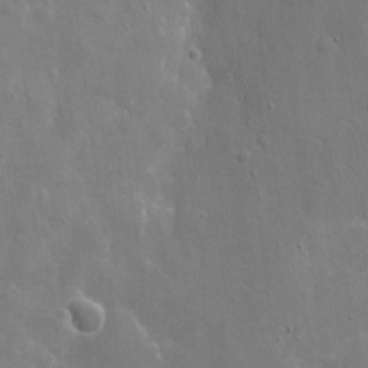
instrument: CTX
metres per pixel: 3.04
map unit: eHh
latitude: 9.3671
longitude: -70.3656
